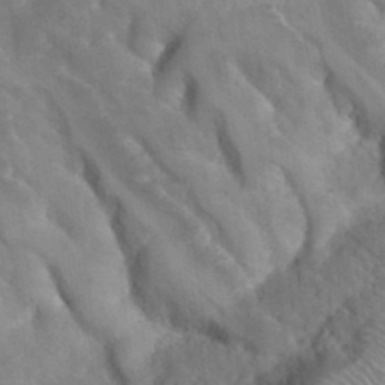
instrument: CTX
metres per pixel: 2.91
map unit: Hto
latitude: 35.4804
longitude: -50.8191
